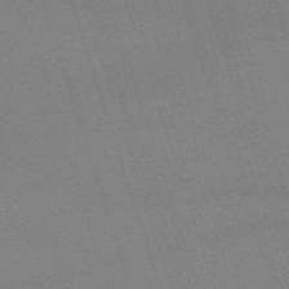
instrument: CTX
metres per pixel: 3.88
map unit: eHh
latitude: -64.5763
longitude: 51.1809
